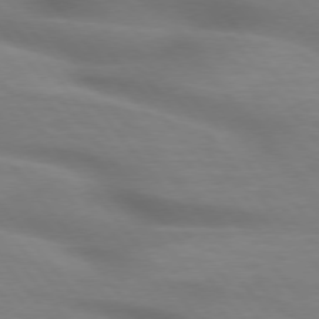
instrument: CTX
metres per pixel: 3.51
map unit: lApd
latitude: 75.4049
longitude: -60.5168
